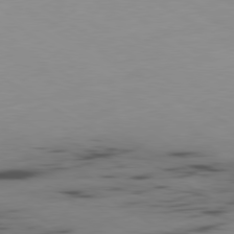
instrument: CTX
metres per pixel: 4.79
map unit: Ap
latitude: -80.2740
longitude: -61.7260
